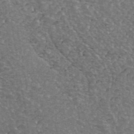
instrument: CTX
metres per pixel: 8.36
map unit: ANa
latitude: 42.7246
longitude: 16.2740
